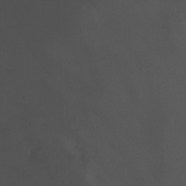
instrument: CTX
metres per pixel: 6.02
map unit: Nhu
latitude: -12.9353
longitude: -51.5182
